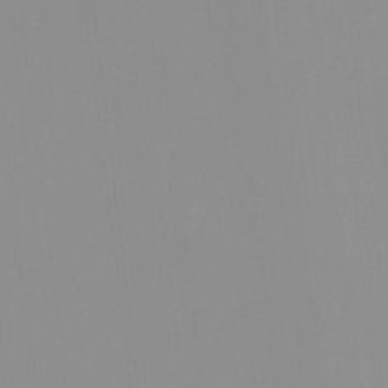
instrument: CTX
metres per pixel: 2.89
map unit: HNhu
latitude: -0.6330
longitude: -6.2711
